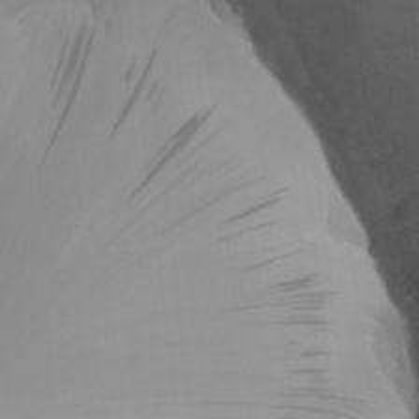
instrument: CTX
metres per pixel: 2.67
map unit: Aa
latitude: 27.3860
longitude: -132.7813
